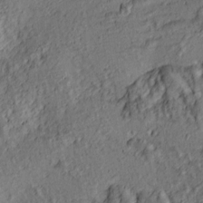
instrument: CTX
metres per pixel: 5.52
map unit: lAa
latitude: 5.2915
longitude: -116.6113
